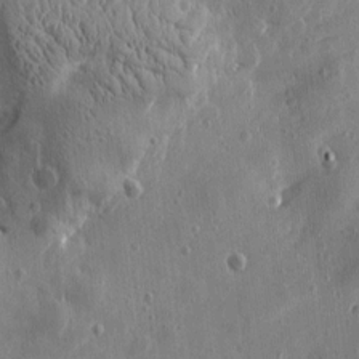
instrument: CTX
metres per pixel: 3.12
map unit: Htu
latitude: 0.3089
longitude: -178.0444
